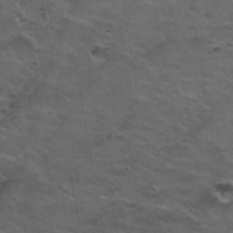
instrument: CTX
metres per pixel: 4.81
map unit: Nhu
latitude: 31.3482
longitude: -52.9892
